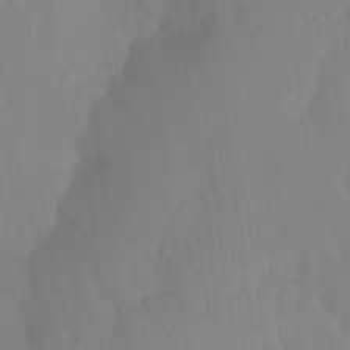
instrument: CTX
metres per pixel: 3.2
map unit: Ht
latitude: -15.0865
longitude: -55.0269
